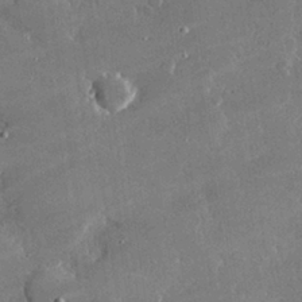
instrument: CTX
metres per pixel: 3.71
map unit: lHvf
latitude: 30.4601
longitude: -93.4804
